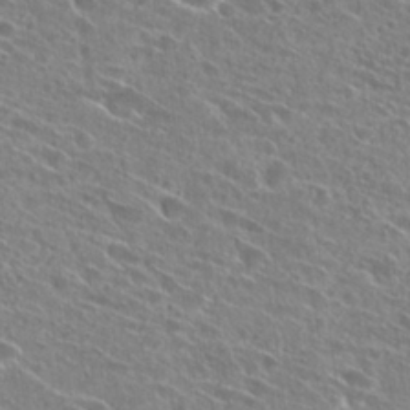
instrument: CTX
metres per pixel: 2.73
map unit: Hto
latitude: 27.1970
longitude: -44.6868
